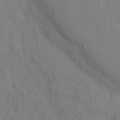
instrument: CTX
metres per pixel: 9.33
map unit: Nhu
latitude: 11.2915
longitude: -27.9717
